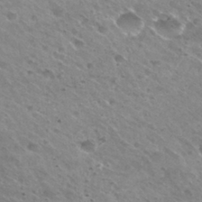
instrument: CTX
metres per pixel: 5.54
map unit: Hto
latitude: 31.3482
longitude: -43.0836
